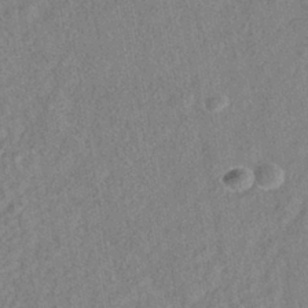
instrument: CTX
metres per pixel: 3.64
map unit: HNhu
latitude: -39.7667
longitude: 100.8596
